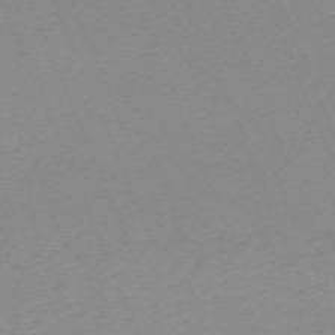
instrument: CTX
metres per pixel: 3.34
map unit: Nhu
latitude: -67.8800
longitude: 38.4251
